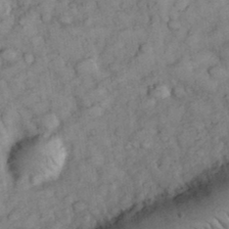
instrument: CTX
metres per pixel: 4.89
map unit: eHh
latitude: 35.3859
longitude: -68.9703
